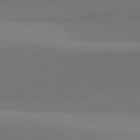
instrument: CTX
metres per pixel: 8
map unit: lApd
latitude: 81.5749
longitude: 144.1984
